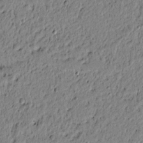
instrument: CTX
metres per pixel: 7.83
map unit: lAvf
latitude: 4.9325
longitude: 164.7463
